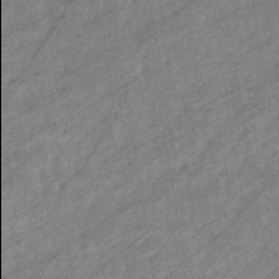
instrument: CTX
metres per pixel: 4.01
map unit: eHb
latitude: -40.4062
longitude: 82.0094
